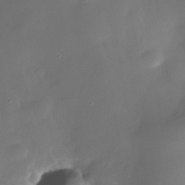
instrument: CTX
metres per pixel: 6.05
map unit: Nhe
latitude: -36.7274
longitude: -117.6883
